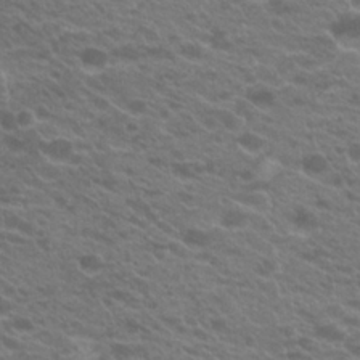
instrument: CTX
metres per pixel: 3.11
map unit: Hto
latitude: 22.6868
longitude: -37.4616
